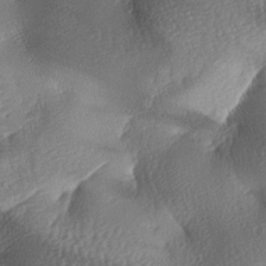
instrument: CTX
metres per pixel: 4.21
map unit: lAa
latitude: -8.1984
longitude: -127.9528
